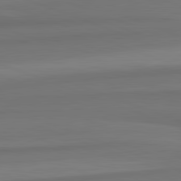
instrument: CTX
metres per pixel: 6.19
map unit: lApd
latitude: 82.5923
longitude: 176.9542
